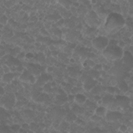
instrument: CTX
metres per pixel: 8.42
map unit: Nhu
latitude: 27.2726
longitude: -52.0822
